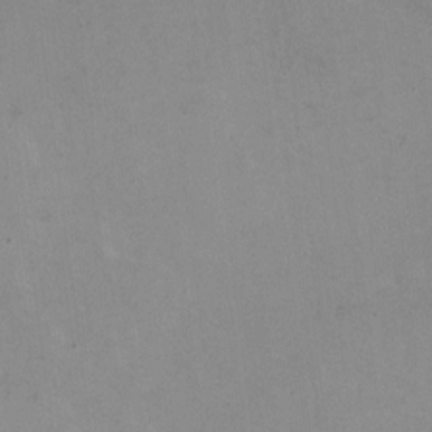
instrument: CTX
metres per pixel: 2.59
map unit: HNhu
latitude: -0.9731
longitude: -4.2333
